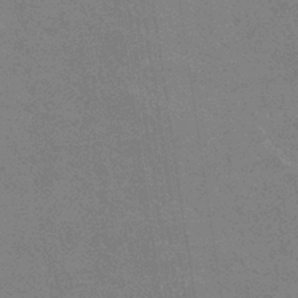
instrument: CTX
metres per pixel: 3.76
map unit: eHb
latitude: -37.1431
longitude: 76.6330
